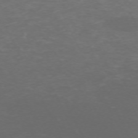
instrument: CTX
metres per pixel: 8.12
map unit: Hpe
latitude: -70.4818
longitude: 11.9745
